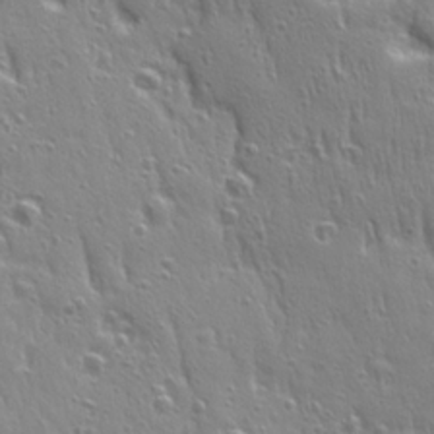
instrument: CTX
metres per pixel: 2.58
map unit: Ave
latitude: 22.6490
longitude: -135.2348
